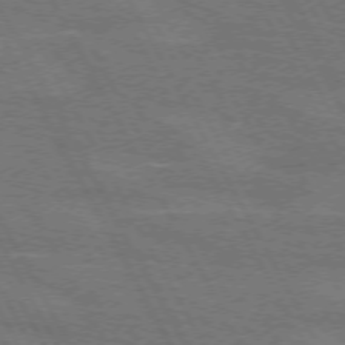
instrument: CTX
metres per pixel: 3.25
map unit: lApd
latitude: 71.9339
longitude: -55.1214
